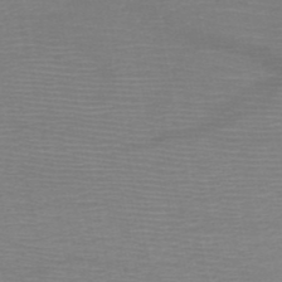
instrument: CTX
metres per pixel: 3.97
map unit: HNb
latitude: -50.3495
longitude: -43.4238
